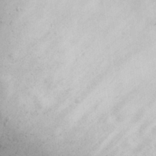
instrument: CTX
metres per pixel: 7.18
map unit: eHh
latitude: 30.1578
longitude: -69.2159
